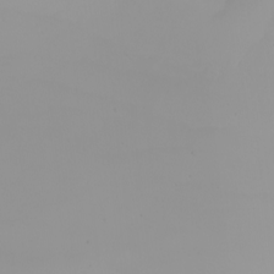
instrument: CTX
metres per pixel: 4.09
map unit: Nhu
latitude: -4.6707
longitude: -93.4804
